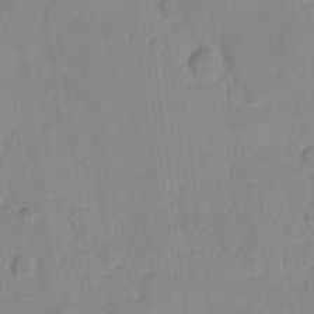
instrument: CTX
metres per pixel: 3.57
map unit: eHh
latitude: 9.9906
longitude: -65.3671
